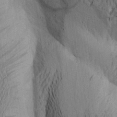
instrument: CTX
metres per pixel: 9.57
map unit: Aa
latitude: 20.6680
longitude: -144.4790
